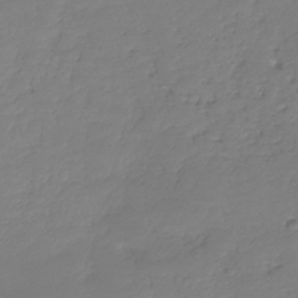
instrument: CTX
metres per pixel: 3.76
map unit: HNhu
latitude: -37.6155
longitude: 32.7652
